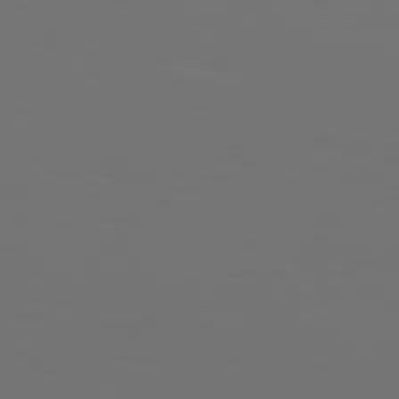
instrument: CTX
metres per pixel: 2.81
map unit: Hpe
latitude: 76.8947
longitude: -135.8772
